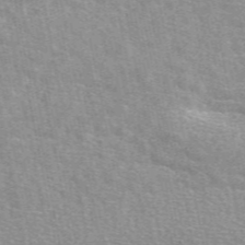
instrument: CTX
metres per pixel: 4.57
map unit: eAb
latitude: 49.4804
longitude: 115.7666
